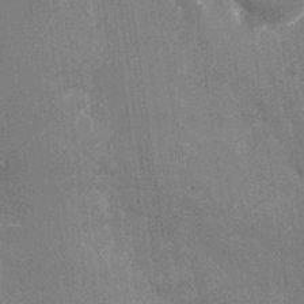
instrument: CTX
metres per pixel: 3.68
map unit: Nhu
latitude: -27.9178
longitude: -78.5168
